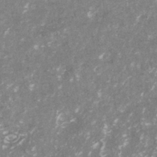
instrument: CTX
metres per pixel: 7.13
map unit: ANa
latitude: -40.5196
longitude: 102.5763
